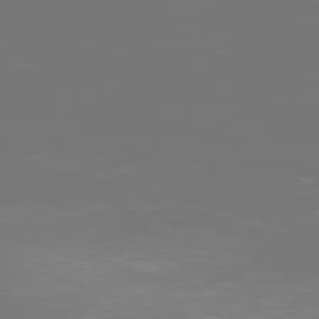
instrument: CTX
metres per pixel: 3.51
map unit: Ap
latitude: -77.3699
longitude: -62.1578
